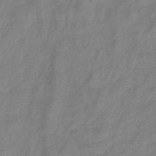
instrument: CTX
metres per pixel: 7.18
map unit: eHb
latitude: -33.4455
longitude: 75.1054
